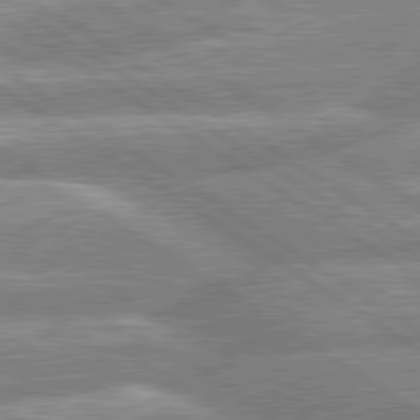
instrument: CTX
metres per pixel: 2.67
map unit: lApd
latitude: 80.2333
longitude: -164.2900
